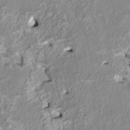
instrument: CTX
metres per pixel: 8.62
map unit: HNhu
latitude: 3.4237
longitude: -4.4790
